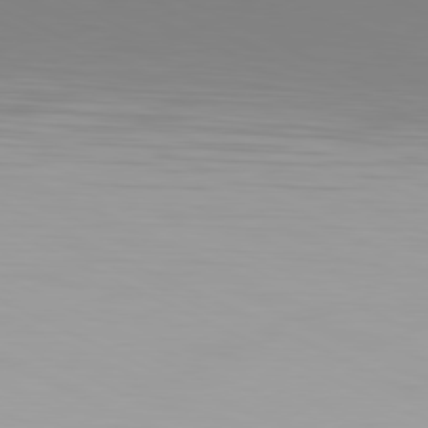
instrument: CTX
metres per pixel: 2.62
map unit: Hpe
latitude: -81.3510
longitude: 19.3699
